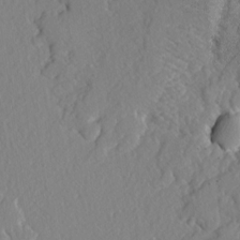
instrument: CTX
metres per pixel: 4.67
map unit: lAvf
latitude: -4.6329
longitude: -108.9891
